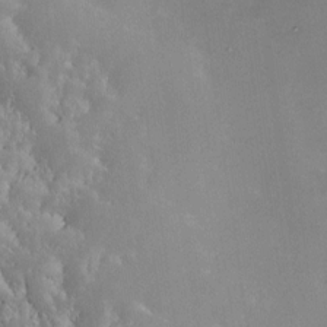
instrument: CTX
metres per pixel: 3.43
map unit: Nhe
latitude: -26.9352
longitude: -110.0255
